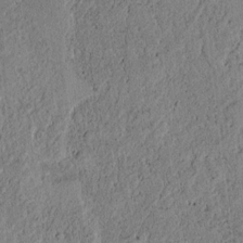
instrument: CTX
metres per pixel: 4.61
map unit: lAvf
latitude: 6.3845
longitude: 163.9745
